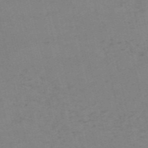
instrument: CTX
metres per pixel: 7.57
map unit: HNb
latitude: -55.5021
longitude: -41.9339
